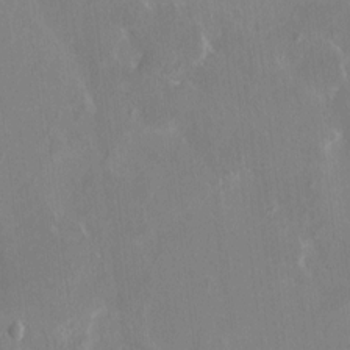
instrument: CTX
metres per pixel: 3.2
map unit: HNhu
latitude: 6.8758
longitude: 2.7085
